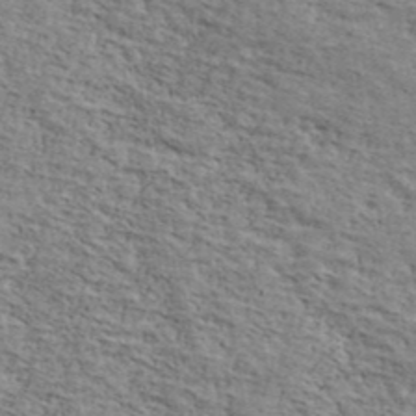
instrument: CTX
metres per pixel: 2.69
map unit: Ave
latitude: 41.3670
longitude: -110.1389
